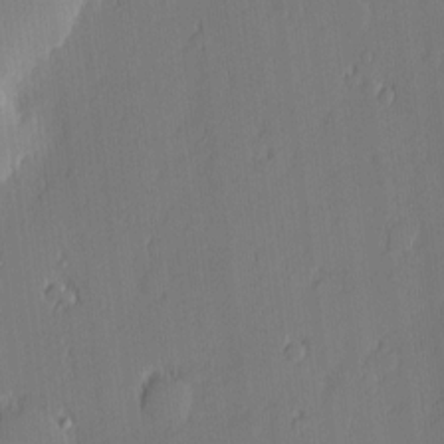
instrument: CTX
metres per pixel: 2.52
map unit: Nhu
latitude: 3.4237
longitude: -76.0822
